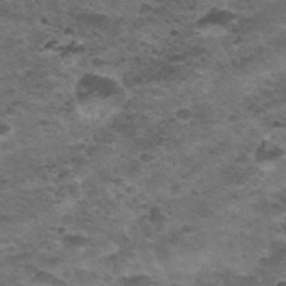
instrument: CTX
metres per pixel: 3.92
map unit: Nhu
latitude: 31.8017
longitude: -52.6491
